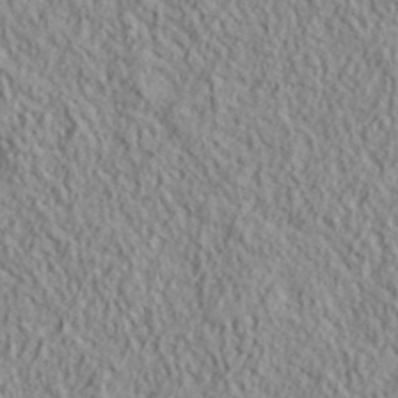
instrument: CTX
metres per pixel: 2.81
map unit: lHvf
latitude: 39.1970
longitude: -90.2145
